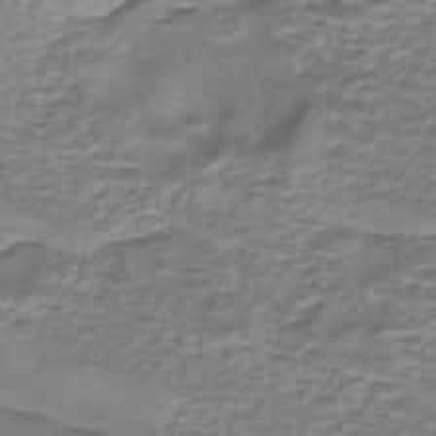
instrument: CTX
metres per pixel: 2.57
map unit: eHh
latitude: -43.5966
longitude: 120.1605
